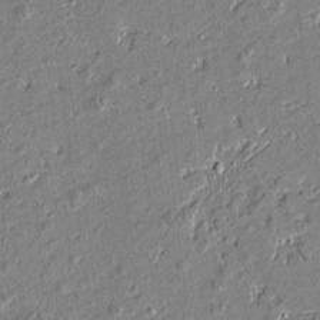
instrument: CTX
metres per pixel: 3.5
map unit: Htu
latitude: -6.8597
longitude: 176.6896
